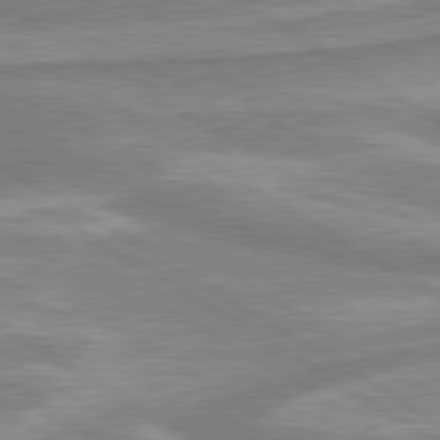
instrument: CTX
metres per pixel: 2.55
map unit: lApd
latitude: 80.0633
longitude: -177.5749
